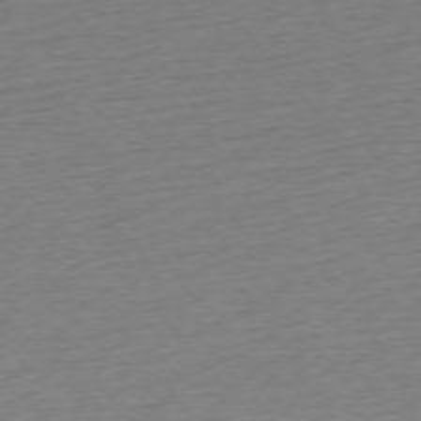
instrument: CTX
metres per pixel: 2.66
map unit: Ap
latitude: -76.1039
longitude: -64.3089
